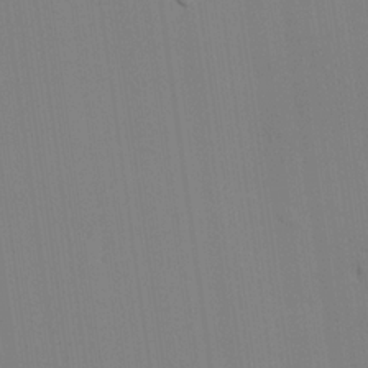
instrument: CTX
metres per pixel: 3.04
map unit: lHvf
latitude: 20.0255
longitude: 142.6140
